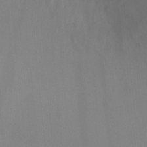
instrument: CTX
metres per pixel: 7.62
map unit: Ht
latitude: 2.4601
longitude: -25.8205
